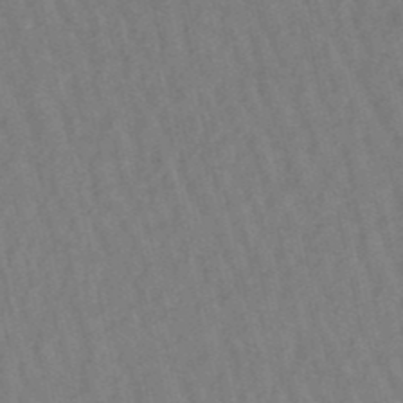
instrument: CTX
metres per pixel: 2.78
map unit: lHb
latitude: -49.3699
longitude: 72.8597
